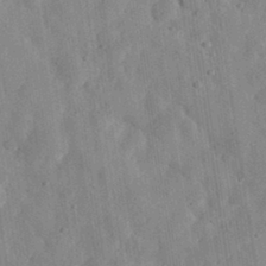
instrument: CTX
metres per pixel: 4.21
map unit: eHh
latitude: 32.9325
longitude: -78.1767
